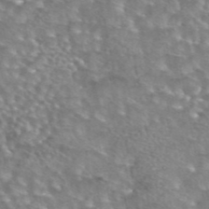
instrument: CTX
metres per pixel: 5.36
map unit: eAb
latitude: 44.5734
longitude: 104.5384
